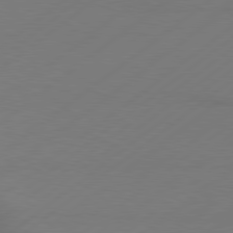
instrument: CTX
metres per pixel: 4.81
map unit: lApd
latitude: 79.1781
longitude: -131.7261
